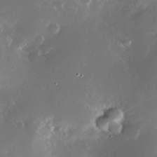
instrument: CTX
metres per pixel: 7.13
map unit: Nhe
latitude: -32.5763
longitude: -118.3278
